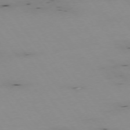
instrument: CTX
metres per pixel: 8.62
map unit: Hpe
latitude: -74.8030
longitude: 3.0486
